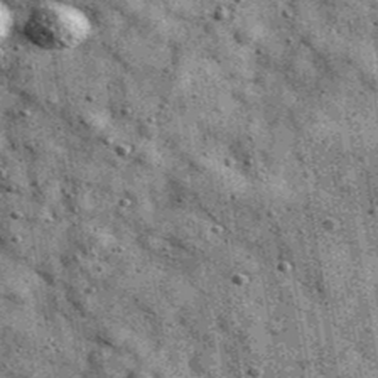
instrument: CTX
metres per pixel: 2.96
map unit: Ave
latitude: 40.6490
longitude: -106.8758
